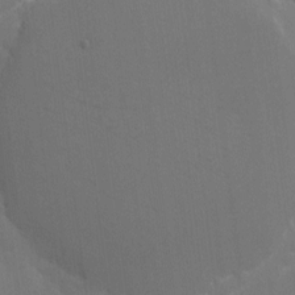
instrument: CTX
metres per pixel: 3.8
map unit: eHh
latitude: 5.0458
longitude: -65.9717
